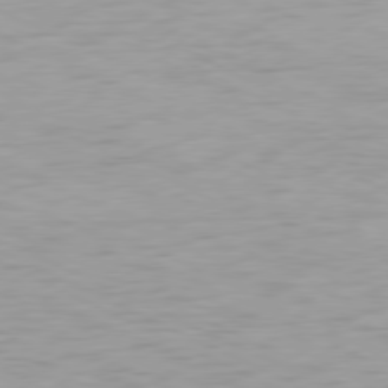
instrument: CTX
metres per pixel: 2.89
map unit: Ap
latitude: -78.6518
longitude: -72.7436
